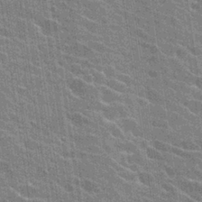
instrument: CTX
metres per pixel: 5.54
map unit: Hto
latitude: 24.6112
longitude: -43.4993
